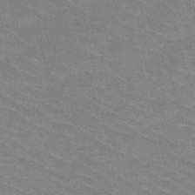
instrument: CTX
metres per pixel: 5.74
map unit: HNb
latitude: -47.4265
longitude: -46.1389
